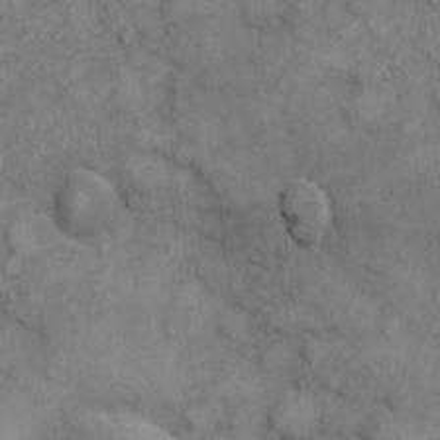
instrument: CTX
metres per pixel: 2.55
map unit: eHh
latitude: 6.5924
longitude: -64.8758
